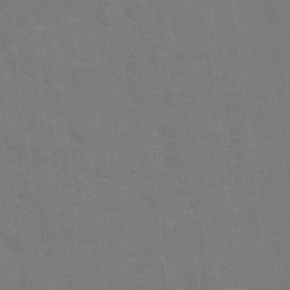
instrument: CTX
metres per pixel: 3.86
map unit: Hto
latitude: 4.5546
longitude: -31.8773
